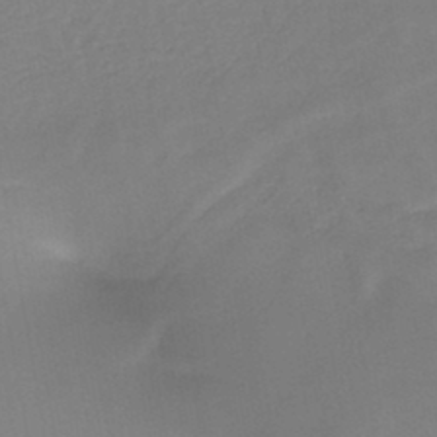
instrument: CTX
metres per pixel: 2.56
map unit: HNb
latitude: -45.8233
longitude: -42.9136
